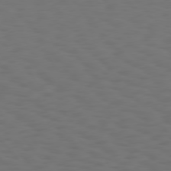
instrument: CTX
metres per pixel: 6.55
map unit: Hpe
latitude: 75.4804
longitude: -132.8191
